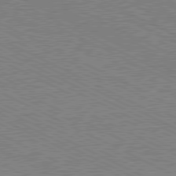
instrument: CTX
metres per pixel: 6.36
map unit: Hpe
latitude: -81.5588
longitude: 20.9352
